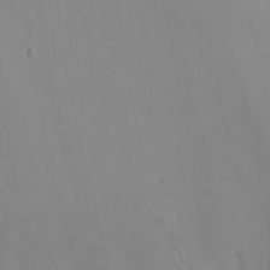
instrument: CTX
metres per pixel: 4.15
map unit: Nhu
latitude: -16.1039
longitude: -57.1781
